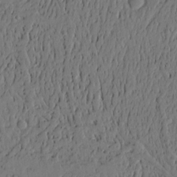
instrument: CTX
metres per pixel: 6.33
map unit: Htu
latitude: -3.4076
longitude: 170.0472
